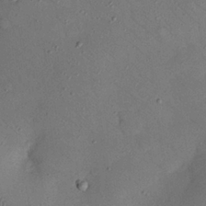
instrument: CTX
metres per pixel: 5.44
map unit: Nhu
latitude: 25.0458
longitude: -73.2915
